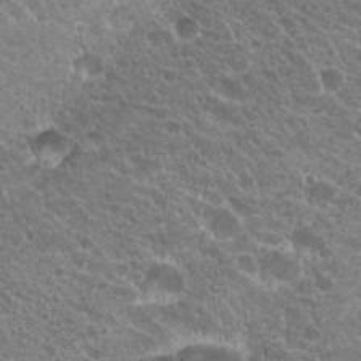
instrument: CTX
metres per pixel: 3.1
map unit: Hto
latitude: 20.1011
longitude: -34.2522
